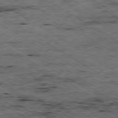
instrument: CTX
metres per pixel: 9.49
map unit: Ap
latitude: -79.6344
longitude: -79.6694
